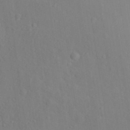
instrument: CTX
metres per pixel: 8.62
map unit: Nhu
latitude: 12.8758
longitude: -28.1767
